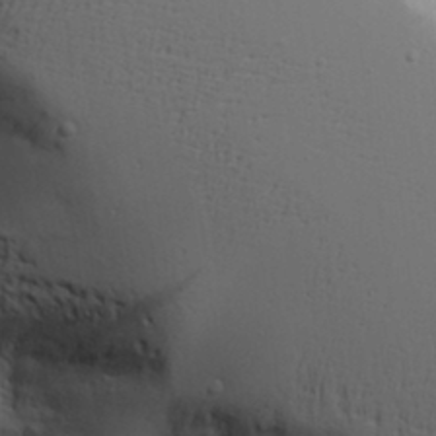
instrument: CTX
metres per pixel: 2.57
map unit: Aa
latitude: 18.4790
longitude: -125.8016
